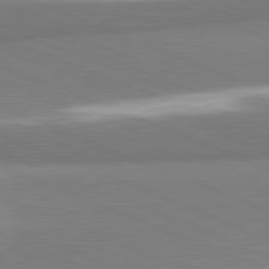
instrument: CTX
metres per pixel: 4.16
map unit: lApd
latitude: 82.0255
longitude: 160.4251
